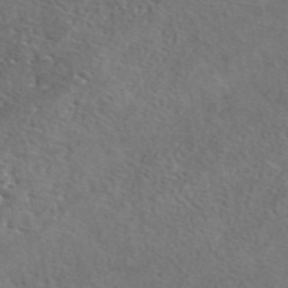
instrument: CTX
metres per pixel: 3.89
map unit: eAb
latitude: 41.8016
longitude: 104.6140
